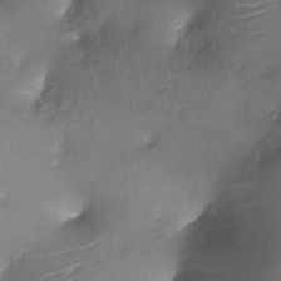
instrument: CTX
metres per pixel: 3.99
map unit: Ht
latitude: -16.5007
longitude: -42.8569
